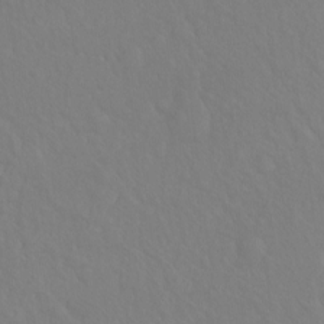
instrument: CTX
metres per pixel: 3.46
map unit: Hto
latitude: -8.3495
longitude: -45.8961
